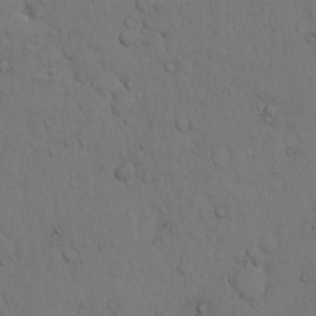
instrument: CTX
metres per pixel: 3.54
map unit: Hto
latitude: 9.2726
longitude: -57.3859
